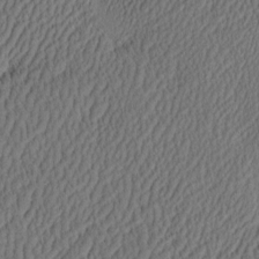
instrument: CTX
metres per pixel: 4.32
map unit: eHh
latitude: -3.1431
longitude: 17.0298
